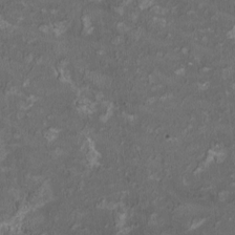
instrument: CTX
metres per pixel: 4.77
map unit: HNhu
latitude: 1.9528
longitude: -3.6883
